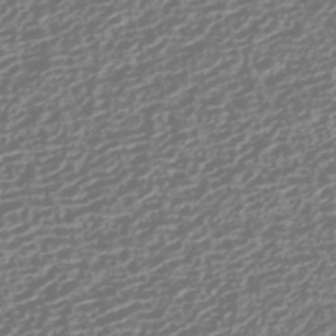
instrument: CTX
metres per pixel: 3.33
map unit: HNhu
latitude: -42.5006
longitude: 106.4440
